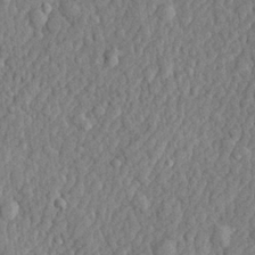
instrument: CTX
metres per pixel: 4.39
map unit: lHvf
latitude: 22.5735
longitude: 142.8785
